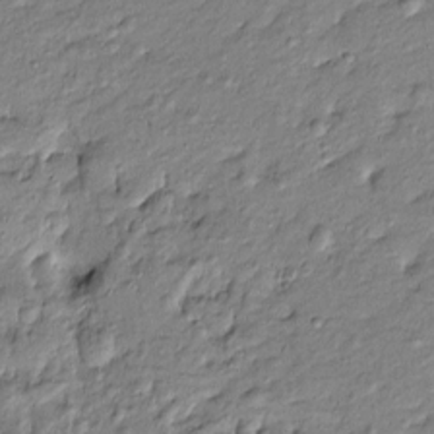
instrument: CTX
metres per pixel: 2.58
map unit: Htu
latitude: -8.0661
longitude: 177.4265
